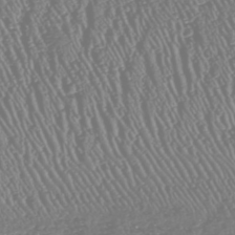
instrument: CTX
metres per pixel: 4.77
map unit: HNhu
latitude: -47.7477
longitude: 29.2376
